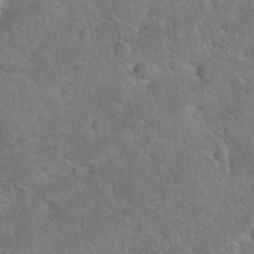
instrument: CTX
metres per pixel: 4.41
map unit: eHh
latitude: 37.4805
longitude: -64.6113
